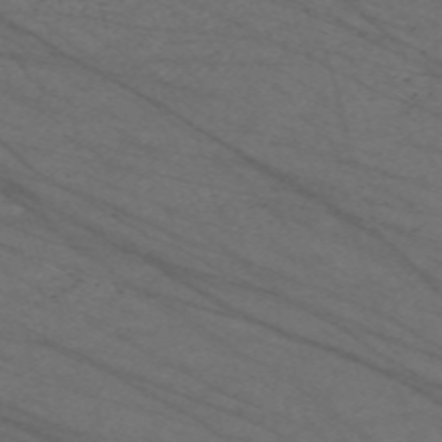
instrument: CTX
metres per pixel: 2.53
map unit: Nve
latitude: -59.5021
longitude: 61.7478
